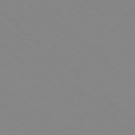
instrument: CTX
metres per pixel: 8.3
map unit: Hpe
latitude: 78.5357
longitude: -165.2726
